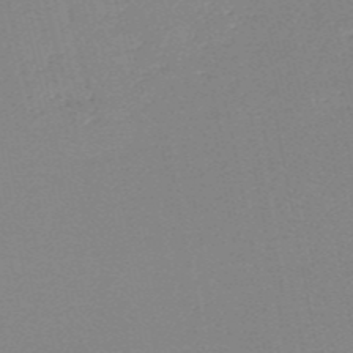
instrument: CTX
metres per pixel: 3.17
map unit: HNb
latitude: -54.3495
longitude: -39.3293
